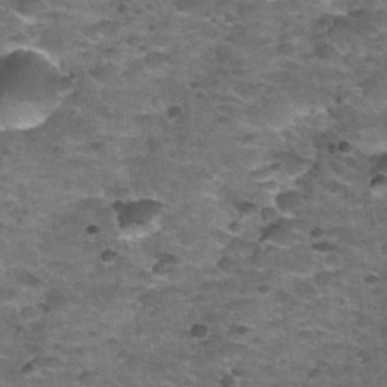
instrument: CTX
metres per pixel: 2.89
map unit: Nhu
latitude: 32.1010
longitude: -53.4048
